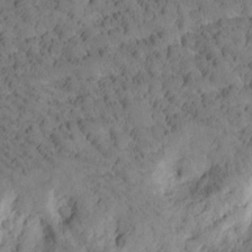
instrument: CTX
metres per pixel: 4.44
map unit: Htu
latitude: -3.9367
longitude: 173.0486
